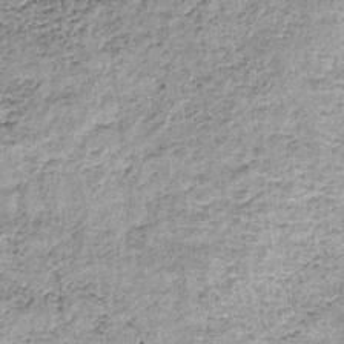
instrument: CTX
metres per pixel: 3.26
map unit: lHb
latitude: -36.3117
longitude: 65.0865
